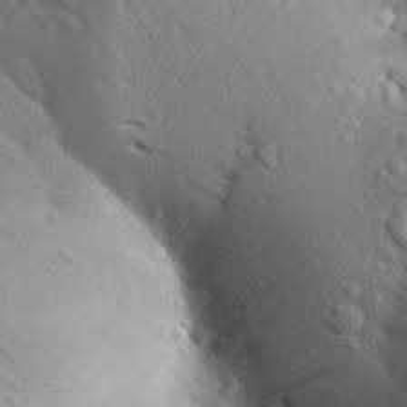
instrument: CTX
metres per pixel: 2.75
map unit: Aa
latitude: 24.9513
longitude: -148.1389
